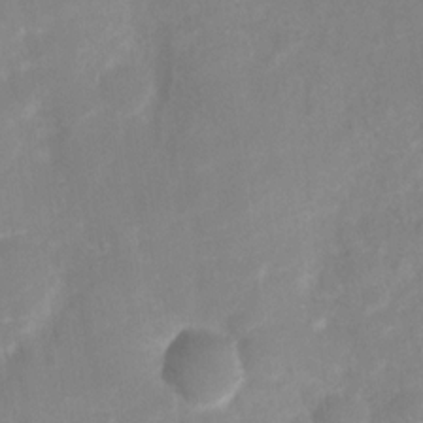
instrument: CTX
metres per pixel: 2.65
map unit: Nhu
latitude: 7.3104
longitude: -22.3467
